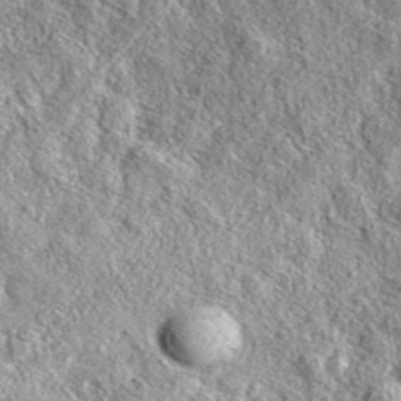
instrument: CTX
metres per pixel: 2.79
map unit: eAb
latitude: 38.2522
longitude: 109.5966
